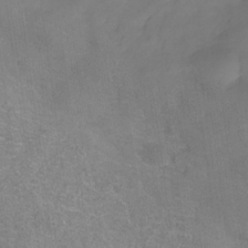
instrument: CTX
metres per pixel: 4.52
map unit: Hve
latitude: -31.0108
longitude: 94.4629
